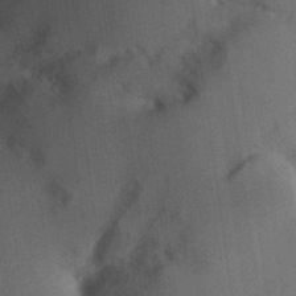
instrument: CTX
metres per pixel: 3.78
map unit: lHvf
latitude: 26.4223
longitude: 141.3321
